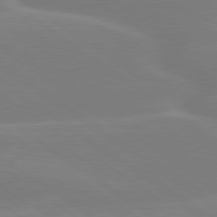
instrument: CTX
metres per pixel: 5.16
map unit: lApd
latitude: 79.2726
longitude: -149.5938
